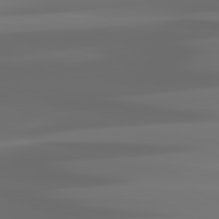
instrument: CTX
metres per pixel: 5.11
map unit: lApd
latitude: 81.8583
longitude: -145.7260
